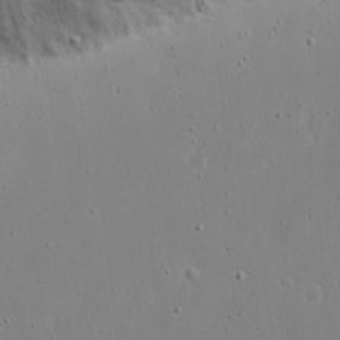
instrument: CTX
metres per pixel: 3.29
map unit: eHh
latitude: 17.5749
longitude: -71.4237
